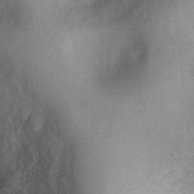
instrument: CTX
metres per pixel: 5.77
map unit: Nhu
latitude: 1.1025
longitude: -18.0633
